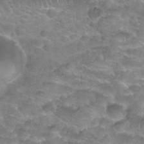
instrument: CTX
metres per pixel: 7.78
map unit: Nhu
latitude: 27.3671
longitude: -53.7828
